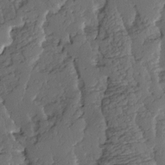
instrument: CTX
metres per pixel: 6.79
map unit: Ave
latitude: 14.3846
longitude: -135.9906
